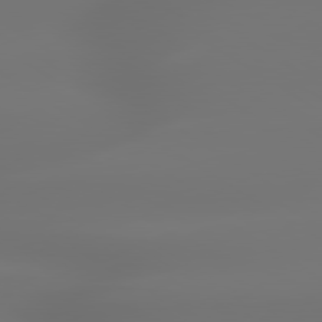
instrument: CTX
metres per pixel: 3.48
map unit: lApd
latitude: 79.7072
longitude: -137.7261
